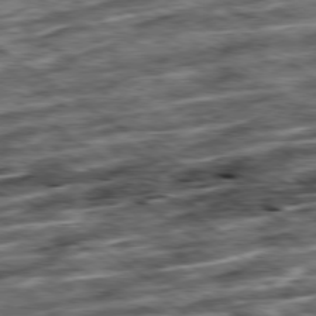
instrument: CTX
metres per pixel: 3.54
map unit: Ap
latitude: -79.4265
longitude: -49.8583
